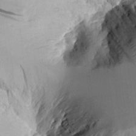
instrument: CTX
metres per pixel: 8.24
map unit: Aa
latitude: 11.3293
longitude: -126.9892
